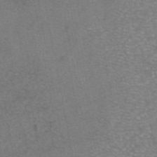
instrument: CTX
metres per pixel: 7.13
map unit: eAb
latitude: 46.1011
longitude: 104.5196
